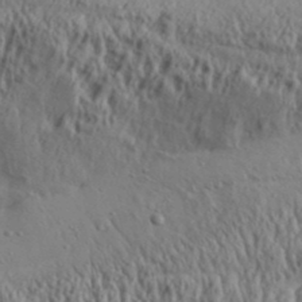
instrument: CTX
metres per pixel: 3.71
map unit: Aa
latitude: 31.4805
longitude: -135.0458
